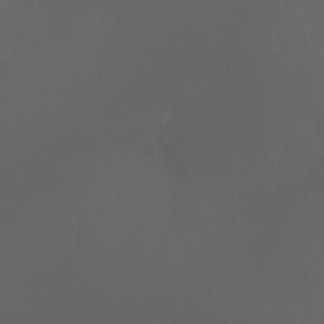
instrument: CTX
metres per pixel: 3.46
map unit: Ht
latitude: -3.5021
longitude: -60.4601
